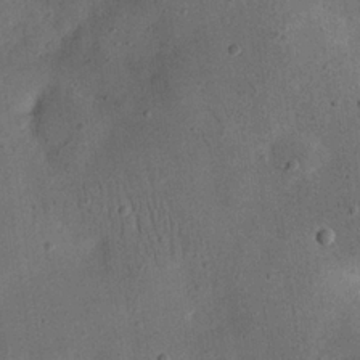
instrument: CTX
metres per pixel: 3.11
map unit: eHh
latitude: 24.1199
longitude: -68.5168
